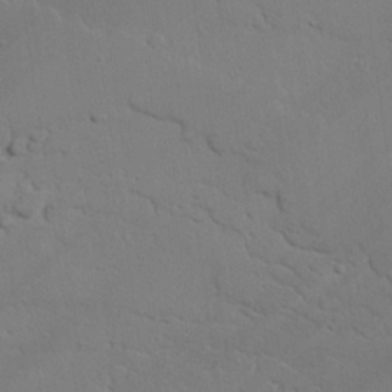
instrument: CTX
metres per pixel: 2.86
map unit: lAvf
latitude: 25.4804
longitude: -110.0633
